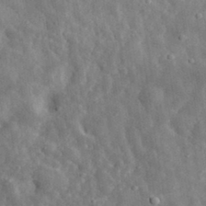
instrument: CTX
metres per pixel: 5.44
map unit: eHh
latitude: 32.6302
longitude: -77.8394
